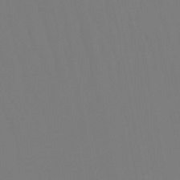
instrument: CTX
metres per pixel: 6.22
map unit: eHb
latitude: -50.4629
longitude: 74.7841
